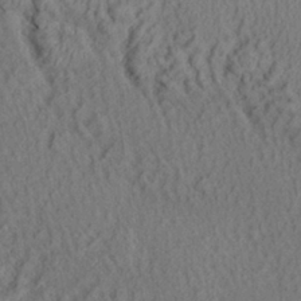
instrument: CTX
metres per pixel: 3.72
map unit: Aa
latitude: 29.1403
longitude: -137.2915
